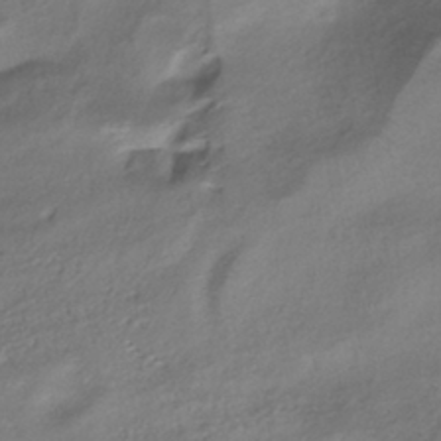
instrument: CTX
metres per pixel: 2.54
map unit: HNhu
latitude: -40.0661
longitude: 95.6533
